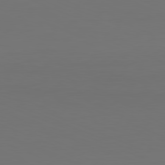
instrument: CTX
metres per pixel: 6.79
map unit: Hpe
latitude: -81.8423
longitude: 7.8422
